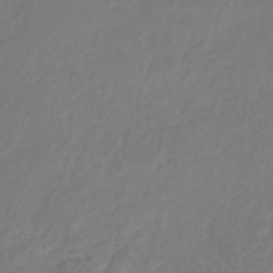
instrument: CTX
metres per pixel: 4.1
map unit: HNhu
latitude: -43.5021
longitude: 91.3132
